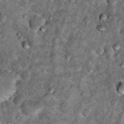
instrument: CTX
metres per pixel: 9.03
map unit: Hto
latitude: 15.8395
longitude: -35.6127
